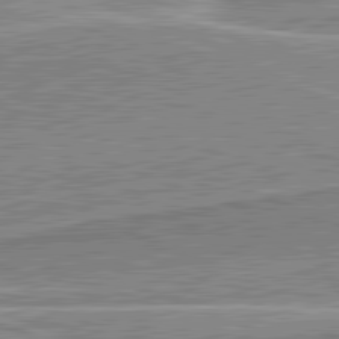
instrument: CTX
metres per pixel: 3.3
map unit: lApd
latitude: 82.0444
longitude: 139.6911
